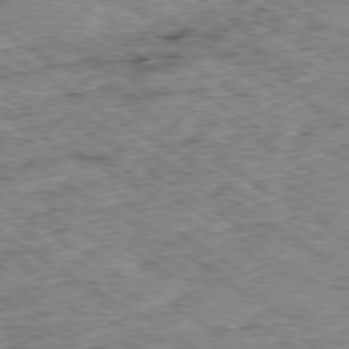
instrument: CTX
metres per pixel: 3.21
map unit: Ap
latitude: -79.9367
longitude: -49.1970
